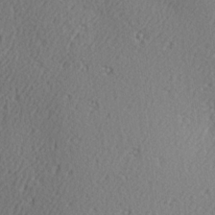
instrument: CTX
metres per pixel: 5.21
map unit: Hve
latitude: 2.7624
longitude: -124.4034
